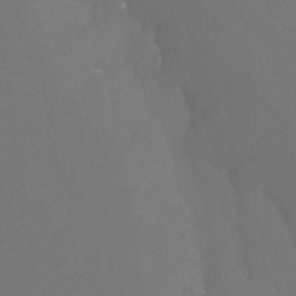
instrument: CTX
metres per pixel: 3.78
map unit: Htu
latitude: -7.1809
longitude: -33.4426
